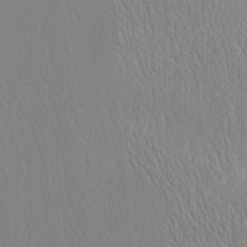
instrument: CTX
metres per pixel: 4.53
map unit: HNhu
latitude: -5.0108
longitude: 14.9353
